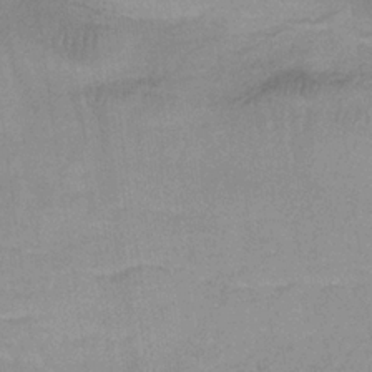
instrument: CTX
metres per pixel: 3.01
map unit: lHb
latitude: -34.8975
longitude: 69.8989
